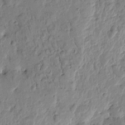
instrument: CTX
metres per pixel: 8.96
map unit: Htu
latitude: -1.4644
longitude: -179.5560
